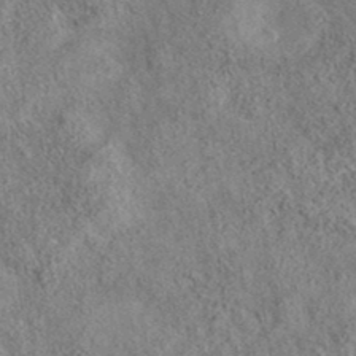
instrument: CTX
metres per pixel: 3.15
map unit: eAb
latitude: 35.8583
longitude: 114.2550
